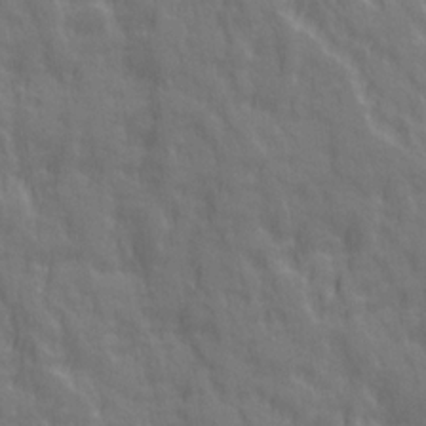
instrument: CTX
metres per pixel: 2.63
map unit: Ave
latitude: 20.1956
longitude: -134.1011
